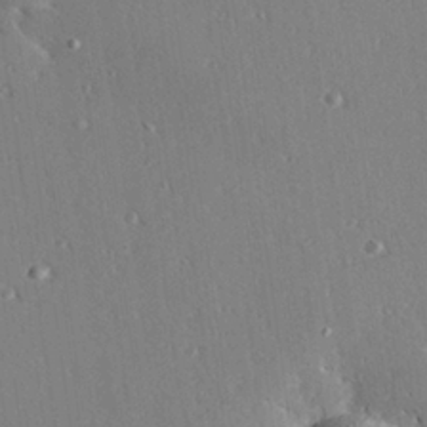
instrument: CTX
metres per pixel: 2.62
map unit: Hve
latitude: 25.3859
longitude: -91.8583
